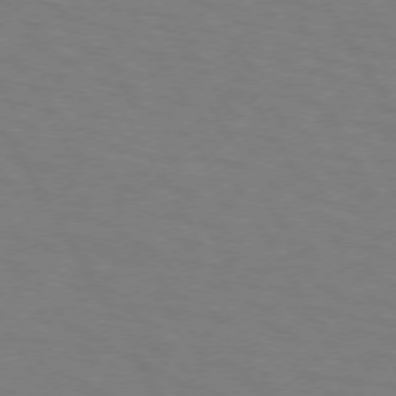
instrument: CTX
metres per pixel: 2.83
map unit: lApd
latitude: 72.5168
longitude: -57.1025
